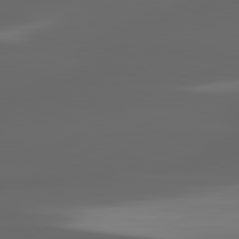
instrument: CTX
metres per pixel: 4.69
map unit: lApd
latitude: 82.7813
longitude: -135.5749
